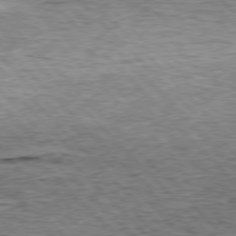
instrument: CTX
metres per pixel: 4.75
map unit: lApd
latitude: 76.4790
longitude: -78.6680
